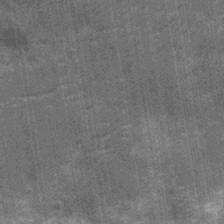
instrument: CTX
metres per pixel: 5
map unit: Nhu
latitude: -12.2929
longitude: -22.2900
